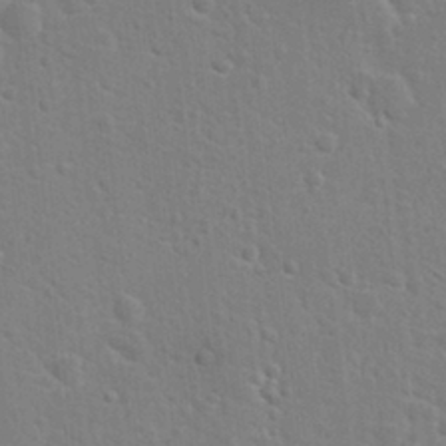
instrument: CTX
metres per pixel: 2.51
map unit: Hto
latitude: 22.0822
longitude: -47.5371
